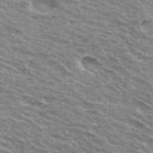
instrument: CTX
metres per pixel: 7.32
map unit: Hto
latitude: 33.9906
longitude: -39.6883
